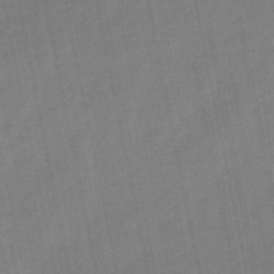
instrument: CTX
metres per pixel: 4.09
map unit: lHb
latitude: -49.7667
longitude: 80.3684
